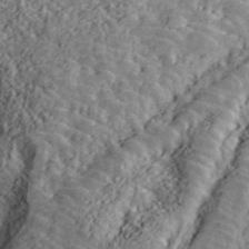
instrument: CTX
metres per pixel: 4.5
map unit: ANa
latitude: 41.3293
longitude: 50.5195
